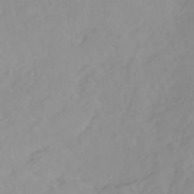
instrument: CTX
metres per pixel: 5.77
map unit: ANa
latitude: -38.1417
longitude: 97.9745
